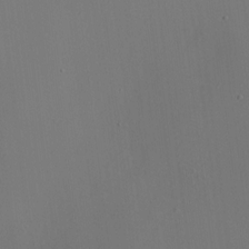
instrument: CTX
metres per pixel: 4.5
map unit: HNhu
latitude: 10.4412
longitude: 22.8408
